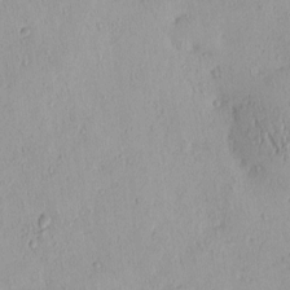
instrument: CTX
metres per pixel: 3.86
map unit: eHh
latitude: 0.1011
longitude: 18.6707
